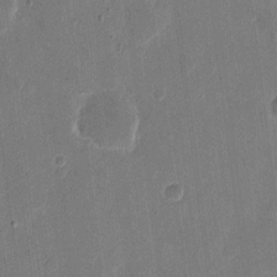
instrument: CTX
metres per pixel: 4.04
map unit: eHh
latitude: 10.4601
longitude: -68.4790
